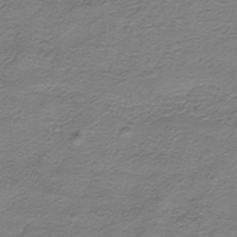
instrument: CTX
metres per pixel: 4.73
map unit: HNhu
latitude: -40.6329
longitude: 109.0486
